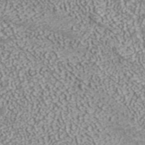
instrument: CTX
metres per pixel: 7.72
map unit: ANa
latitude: 43.3104
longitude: 36.0094
